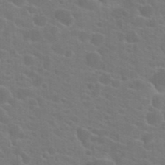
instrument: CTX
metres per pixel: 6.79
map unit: Hto
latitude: 23.2726
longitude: -36.7813
